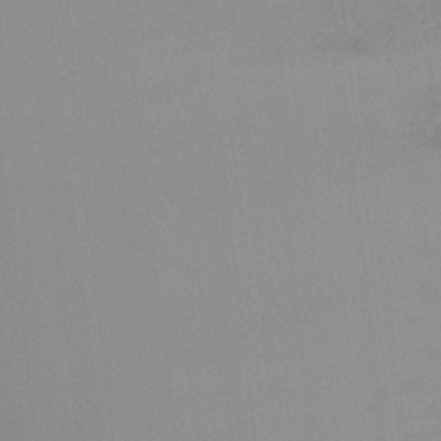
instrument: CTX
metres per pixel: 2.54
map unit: Ht
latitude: -16.6141
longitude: -50.1577
